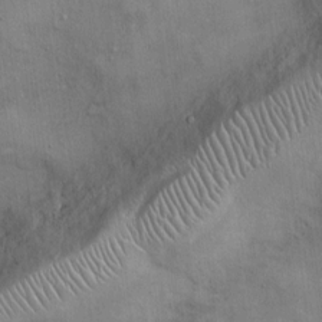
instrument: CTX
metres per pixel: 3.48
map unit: Ht
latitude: -3.5210
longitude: -15.1215
